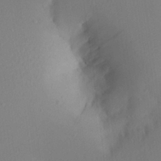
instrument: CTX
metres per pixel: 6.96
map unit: Aa
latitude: 22.1578
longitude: -146.5735
